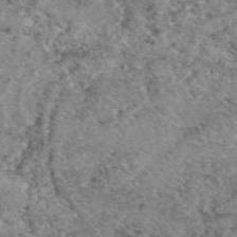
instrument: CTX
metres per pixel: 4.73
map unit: eAb
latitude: 49.3671
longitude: 110.0661
